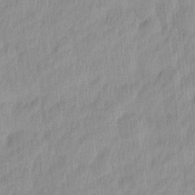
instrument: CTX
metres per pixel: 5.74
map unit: Ave
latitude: 12.6113
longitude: -106.4223
